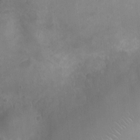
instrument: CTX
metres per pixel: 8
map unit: Ht
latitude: -4.5951
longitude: -16.2523
